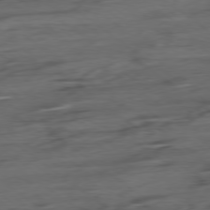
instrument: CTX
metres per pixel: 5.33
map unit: Hpe
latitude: -79.1053
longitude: -19.2159
